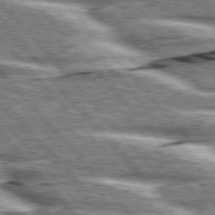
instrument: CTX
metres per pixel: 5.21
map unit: lApd
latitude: 76.3845
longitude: -82.3089
